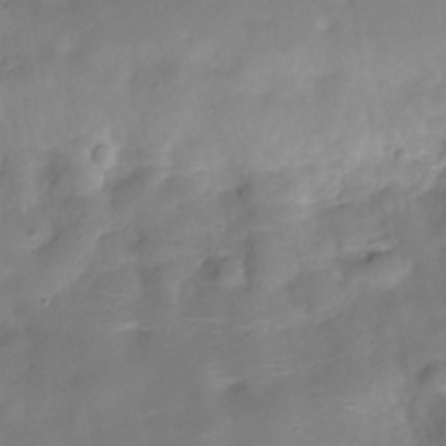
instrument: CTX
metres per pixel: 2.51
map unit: Hve
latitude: -30.7463
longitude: 92.7085
